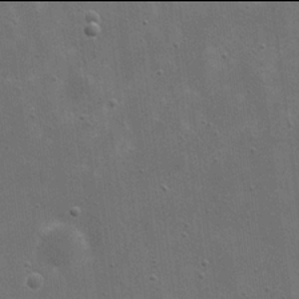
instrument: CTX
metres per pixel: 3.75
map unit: eHh
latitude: 21.9906
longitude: -67.0080
